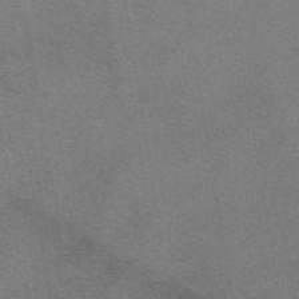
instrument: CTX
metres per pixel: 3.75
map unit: eAb
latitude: 48.5924
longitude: 114.9542
